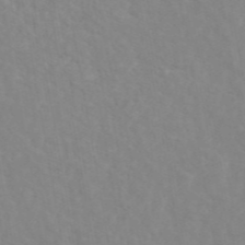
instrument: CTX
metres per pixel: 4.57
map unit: ANa
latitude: 45.9717
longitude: 27.7288
